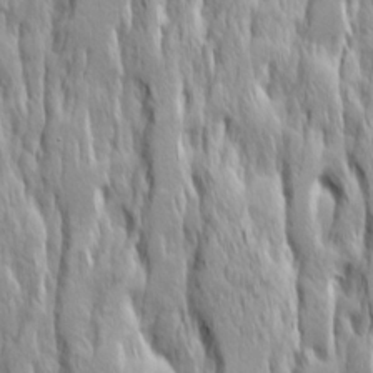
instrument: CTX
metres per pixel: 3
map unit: Ave
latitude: 14.8569
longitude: -135.4237
